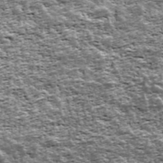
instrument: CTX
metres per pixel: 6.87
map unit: Ave
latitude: 43.2915
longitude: -112.0255
